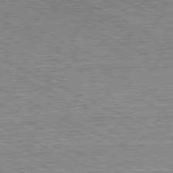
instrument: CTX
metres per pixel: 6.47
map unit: Hpe
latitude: -81.5399
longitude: 10.2362
